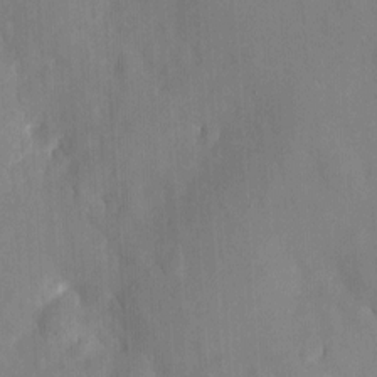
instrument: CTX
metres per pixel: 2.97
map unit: eHh
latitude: 4.1200
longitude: -68.8569
